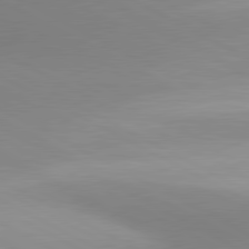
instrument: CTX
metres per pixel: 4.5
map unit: lApd
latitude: 80.8758
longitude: 135.0864
